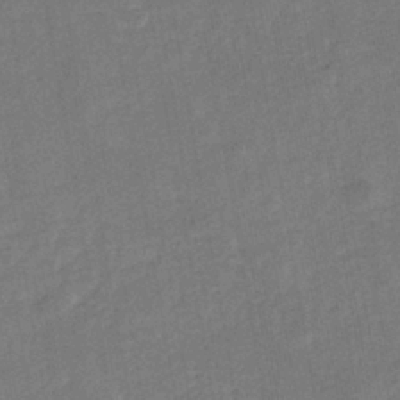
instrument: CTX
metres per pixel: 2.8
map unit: eHb
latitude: -34.0283
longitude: 74.3118
